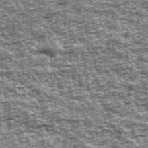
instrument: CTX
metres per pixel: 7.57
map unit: Ave
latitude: 42.2145
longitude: -111.7639
